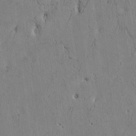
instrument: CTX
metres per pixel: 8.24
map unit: Htu
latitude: 3.6316
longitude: 151.1620
